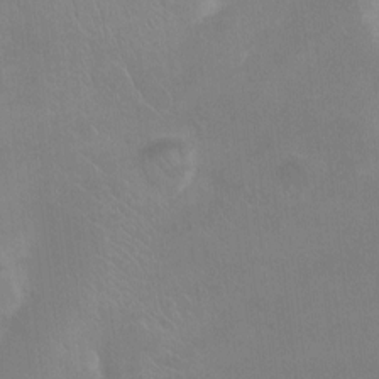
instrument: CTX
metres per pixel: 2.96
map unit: Nhu
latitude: -12.0283
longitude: -40.7057
